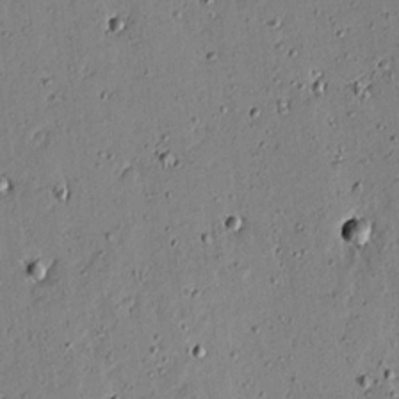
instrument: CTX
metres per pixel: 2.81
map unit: lAvf
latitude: 16.7057
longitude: -126.5924
